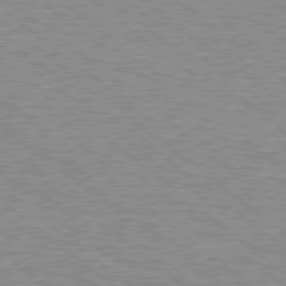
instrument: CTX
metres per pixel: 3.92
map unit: Hpe
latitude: 78.6302
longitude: -156.4034
